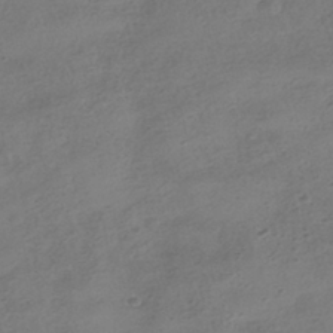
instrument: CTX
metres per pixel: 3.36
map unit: HNhu
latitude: -40.4818
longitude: 98.7463
